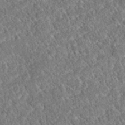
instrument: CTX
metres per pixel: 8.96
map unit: eAb
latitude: 37.6316
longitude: 112.0661
